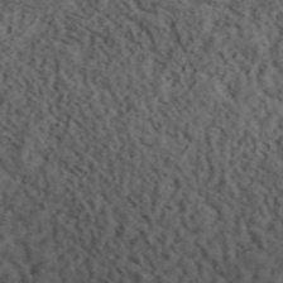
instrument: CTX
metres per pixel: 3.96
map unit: ANa
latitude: 47.8017
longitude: -82.6112
